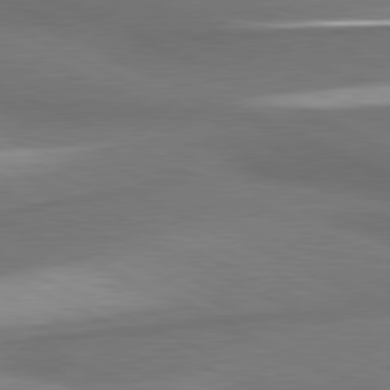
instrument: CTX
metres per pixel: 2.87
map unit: lApd
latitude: 81.0458
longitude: 175.0486
